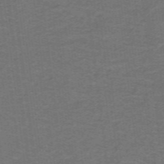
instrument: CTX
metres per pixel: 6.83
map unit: lHb
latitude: -42.7463
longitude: 54.3306
